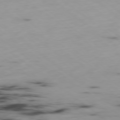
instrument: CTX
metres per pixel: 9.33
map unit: Ap
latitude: -79.0675
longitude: -73.6316
